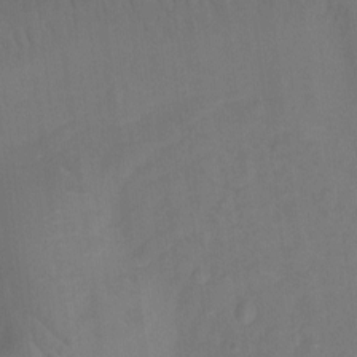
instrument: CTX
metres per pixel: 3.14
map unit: Ht
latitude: -10.1228
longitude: -23.8394
